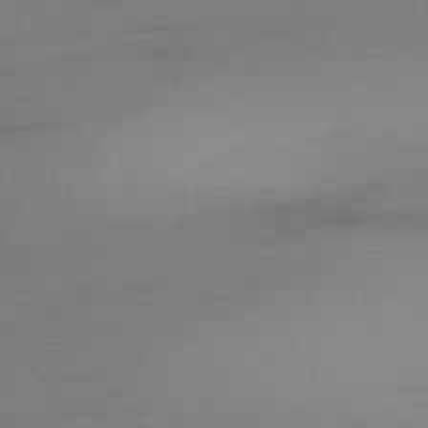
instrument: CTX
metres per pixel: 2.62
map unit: Ap
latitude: -75.1998
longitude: -73.2726
